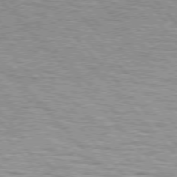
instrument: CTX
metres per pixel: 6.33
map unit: lApd
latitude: 76.3278
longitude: -71.9339
